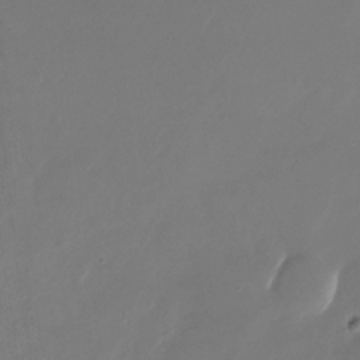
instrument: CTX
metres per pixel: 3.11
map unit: Nhu
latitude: -27.4076
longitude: -72.5546
